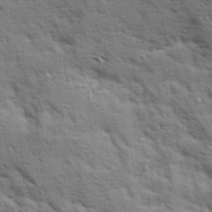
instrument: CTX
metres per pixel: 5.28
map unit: Ave
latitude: 10.4601
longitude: -102.4979
